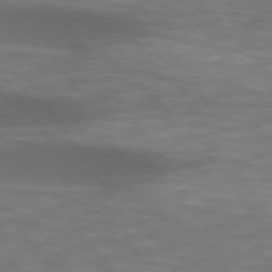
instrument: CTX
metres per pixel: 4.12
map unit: lApd
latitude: 74.2334
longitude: -52.3467
